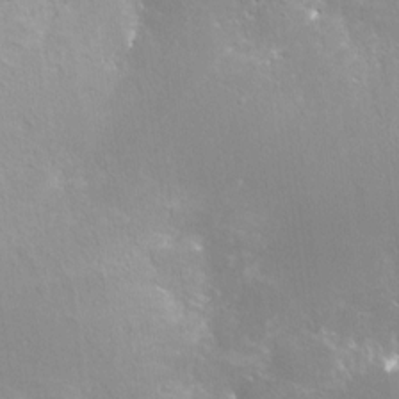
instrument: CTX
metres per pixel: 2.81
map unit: Nve
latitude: -24.9353
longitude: -109.5371
